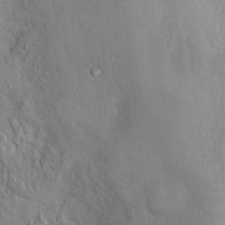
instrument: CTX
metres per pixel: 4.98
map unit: Nhu
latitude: 11.9528
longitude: -26.8758
